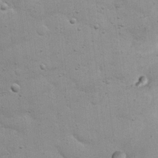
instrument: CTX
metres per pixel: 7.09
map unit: eHh
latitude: 20.7435
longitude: -63.9150
